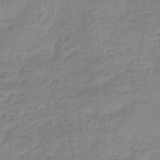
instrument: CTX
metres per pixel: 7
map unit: eHb
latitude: -45.0486
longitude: 82.1606
